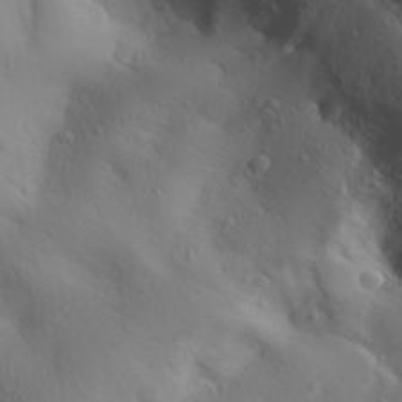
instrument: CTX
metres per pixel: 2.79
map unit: Aa
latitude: 30.7436
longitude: -142.8191
